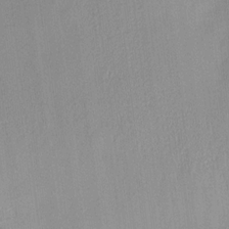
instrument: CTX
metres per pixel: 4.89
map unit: HNhu
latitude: 13.5371
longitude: 12.7274
